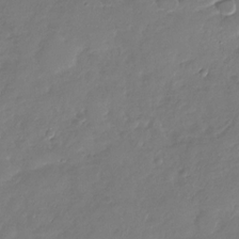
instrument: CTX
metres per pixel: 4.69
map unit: Nhu
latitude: -28.9731
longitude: -60.8002
